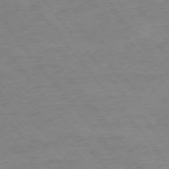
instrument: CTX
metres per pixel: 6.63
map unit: Ap
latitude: -75.6911
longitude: -81.6694
